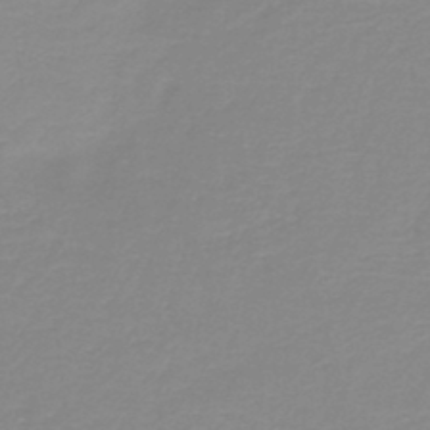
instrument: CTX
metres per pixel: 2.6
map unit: HNb
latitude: -44.6519
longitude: 53.4643
